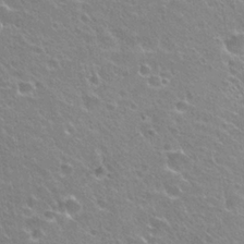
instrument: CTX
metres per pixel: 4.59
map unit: Hto
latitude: 24.3278
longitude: -31.1404
